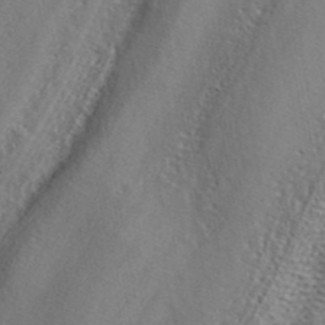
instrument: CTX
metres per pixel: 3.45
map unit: ANa
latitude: 41.6315
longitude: 55.4455
